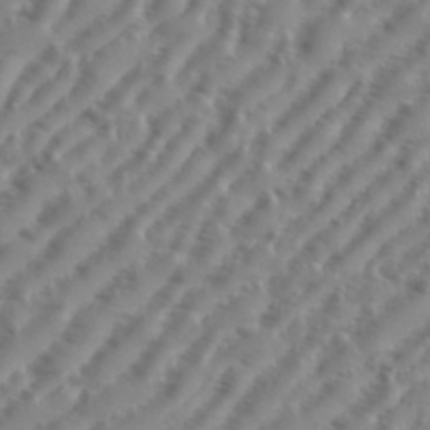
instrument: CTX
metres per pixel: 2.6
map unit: eHh
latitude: 36.4223
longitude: -134.3845
